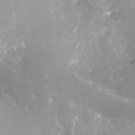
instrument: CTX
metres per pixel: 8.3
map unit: Nve
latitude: -24.6707
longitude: -109.5938
